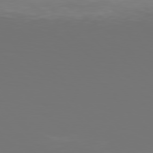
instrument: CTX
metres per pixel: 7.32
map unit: Hpe
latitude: 76.5923
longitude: -135.5560
